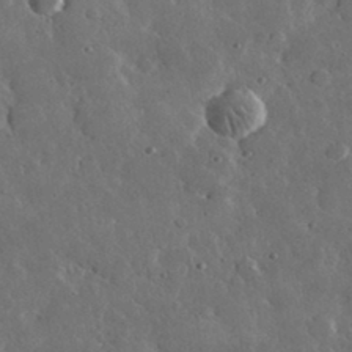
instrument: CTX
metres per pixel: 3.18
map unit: lHvf
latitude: 33.0270
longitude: -87.3293
